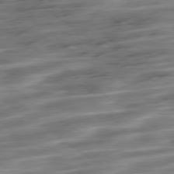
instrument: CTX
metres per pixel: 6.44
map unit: Ap
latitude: -79.5777
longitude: -48.0822
